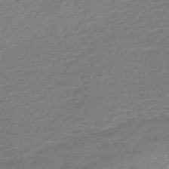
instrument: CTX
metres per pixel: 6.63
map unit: HNb
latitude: -48.1039
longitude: 55.5399
